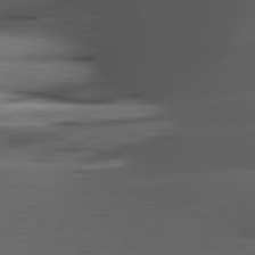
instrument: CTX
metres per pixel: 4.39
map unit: lApd
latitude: 81.7827
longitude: 127.3320
